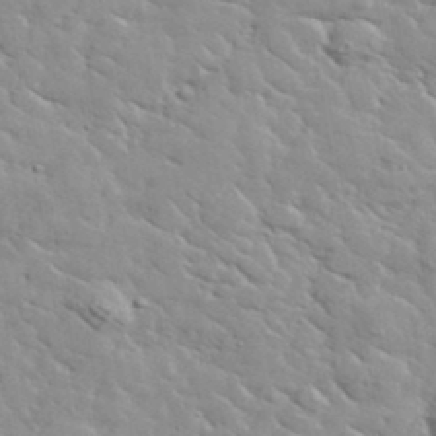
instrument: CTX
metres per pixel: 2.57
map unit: lHvf
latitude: 37.2537
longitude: -90.2334
